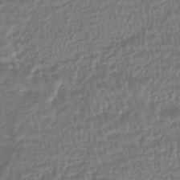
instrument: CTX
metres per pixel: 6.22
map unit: HNhu
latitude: -45.2376
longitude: 100.0283
